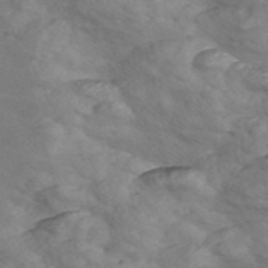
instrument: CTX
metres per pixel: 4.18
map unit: Nve
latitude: -57.4643
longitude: 55.0487
